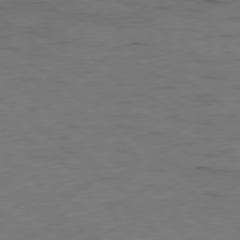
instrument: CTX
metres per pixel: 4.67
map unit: Ap
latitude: -79.0864
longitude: -59.4804
